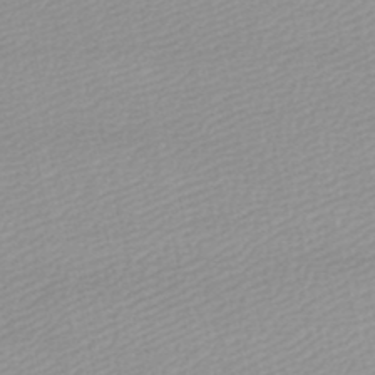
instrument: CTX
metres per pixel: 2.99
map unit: lHb
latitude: -46.2361
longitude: 70.1039
